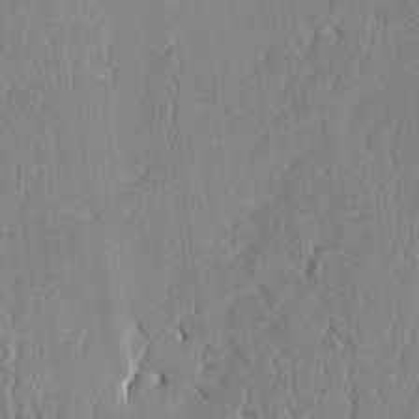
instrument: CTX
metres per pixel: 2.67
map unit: Htu
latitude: -5.5588
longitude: 176.2739
